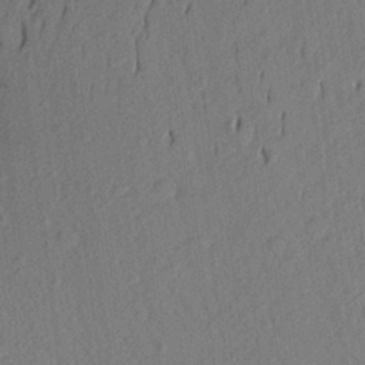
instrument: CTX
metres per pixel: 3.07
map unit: Aa
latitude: 23.4615
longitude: -146.7247
